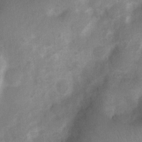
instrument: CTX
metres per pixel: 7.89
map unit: Nhu
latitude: 7.5182
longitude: -23.0458
